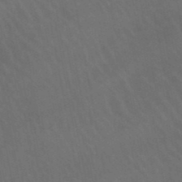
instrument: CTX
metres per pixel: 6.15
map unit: lHb
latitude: -46.2361
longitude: 76.9542
